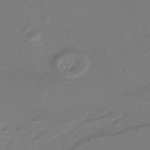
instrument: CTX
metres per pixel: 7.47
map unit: lHb
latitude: -37.0297
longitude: 58.4440
